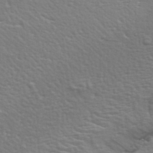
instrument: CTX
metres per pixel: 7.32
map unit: eHh
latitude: 35.5371
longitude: -80.9136
